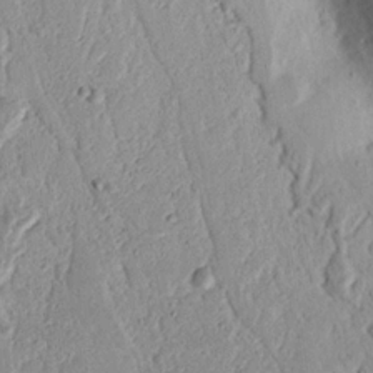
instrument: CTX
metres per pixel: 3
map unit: Nhu
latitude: 16.9325
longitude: -74.2145
